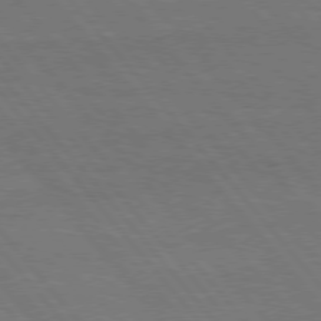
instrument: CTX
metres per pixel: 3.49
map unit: Hpe
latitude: 75.7828
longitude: -137.6316
